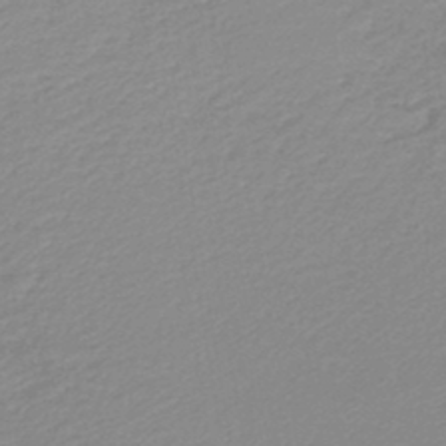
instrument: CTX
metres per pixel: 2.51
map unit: lHb
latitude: -44.1417
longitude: 60.1984
